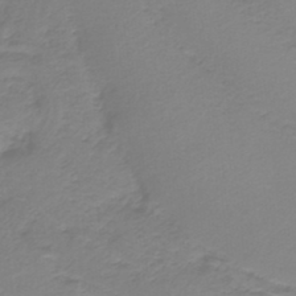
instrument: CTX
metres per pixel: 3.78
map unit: HNb
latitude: -37.1431
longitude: 55.6155
